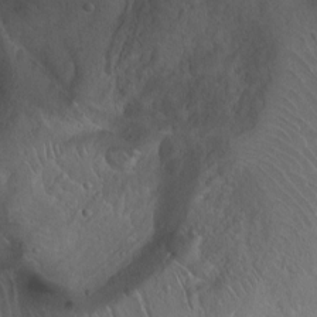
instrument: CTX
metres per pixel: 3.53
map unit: Ht
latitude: 0.1011
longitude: -45.4048
